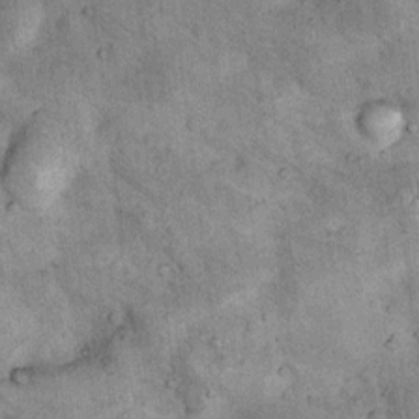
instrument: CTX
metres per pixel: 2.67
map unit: Nhu
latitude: 7.6127
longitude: -23.7827
